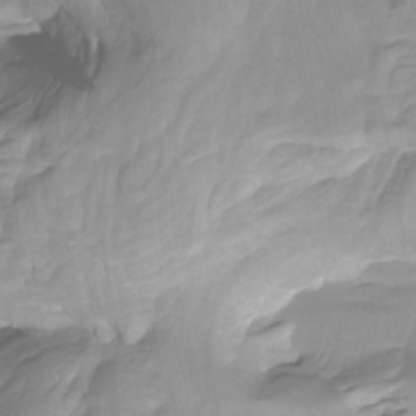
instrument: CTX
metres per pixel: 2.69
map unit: Htu
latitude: -5.0108
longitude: -77.0269
